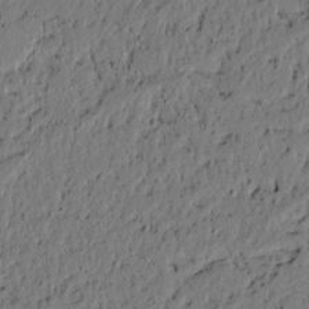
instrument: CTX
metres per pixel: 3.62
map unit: lAvf
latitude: 4.5546
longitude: 165.7100
